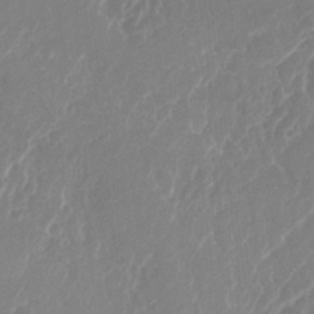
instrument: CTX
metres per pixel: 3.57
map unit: Nhu
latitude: -28.1228
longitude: -67.2537
